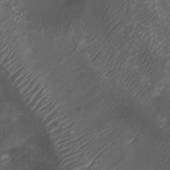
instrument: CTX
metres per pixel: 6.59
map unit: Ht
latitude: 2.5545
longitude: -19.4993
